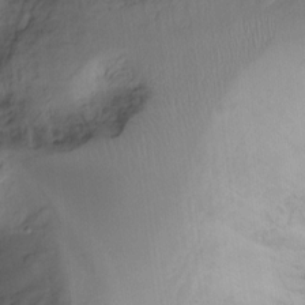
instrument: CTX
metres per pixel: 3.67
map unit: Ht
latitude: -15.6155
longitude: -41.8394
